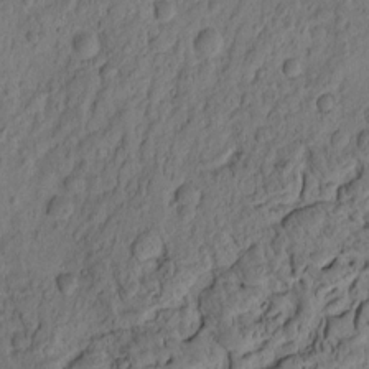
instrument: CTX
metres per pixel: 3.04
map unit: eHh
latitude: -2.1038
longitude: 17.6533
